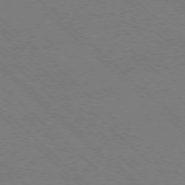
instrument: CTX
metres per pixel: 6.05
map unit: Ap
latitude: -77.4454
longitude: -65.4615
